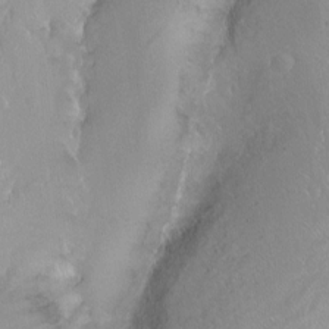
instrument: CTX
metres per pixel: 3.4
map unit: Ht
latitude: -15.0487
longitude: -43.9339
